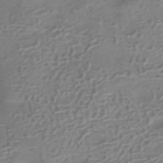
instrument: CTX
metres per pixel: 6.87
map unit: HNhu
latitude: -40.7463
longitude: 92.7652
